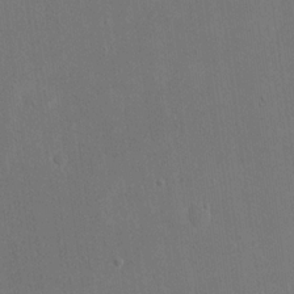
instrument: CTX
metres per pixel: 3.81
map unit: eHh
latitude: 19.2159
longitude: -67.8016
